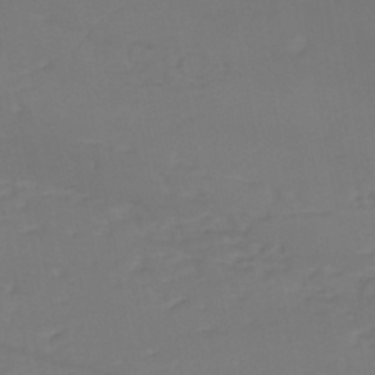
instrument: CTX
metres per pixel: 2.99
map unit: eHh
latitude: -42.6518
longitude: -31.6316
